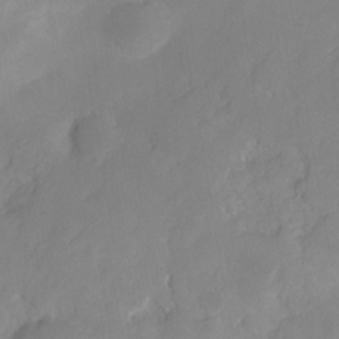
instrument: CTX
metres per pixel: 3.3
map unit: HNhu
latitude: -23.6911
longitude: 49.4077
